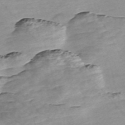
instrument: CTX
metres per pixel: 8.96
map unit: Nve
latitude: -57.8044
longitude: 61.2376
